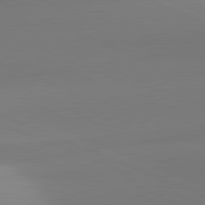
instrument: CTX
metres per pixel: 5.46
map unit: lApd
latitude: 81.7261
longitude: 142.3495
